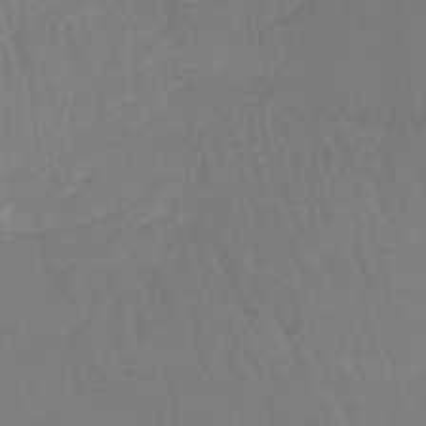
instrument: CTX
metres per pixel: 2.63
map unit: HNb
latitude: -49.7100
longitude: -53.1214
